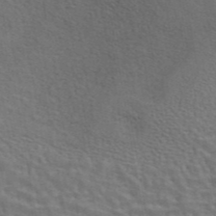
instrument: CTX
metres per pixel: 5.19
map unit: eAb
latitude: 43.7072
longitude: 107.8045
